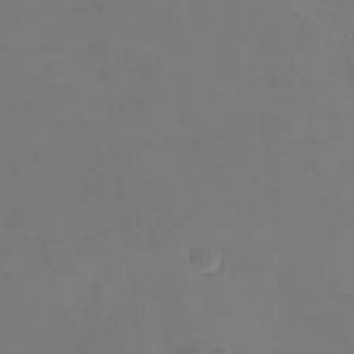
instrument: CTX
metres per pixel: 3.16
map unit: eHh
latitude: -8.8408
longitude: -67.3292
